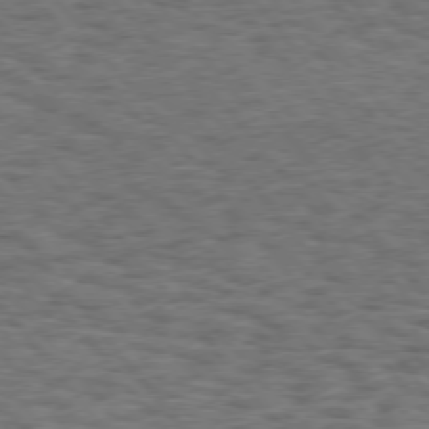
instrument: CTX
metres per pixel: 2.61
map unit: Hpe
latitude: 75.3482
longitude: -135.2348
